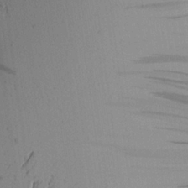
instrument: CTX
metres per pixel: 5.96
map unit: Aa
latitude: 24.8191
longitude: -144.7246
